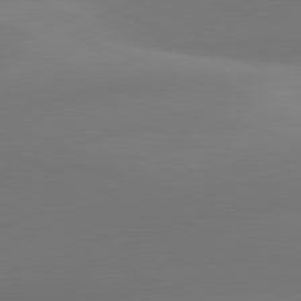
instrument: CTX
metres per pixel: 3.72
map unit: lApd
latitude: 81.4237
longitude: -161.7638
